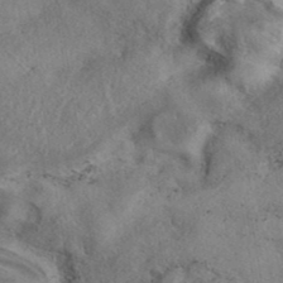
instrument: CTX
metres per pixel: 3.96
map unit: eAb
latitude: 39.6505
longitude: 113.0487
